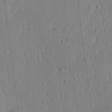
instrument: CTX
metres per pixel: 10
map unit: Ave
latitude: 15.8206
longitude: -105.0837
